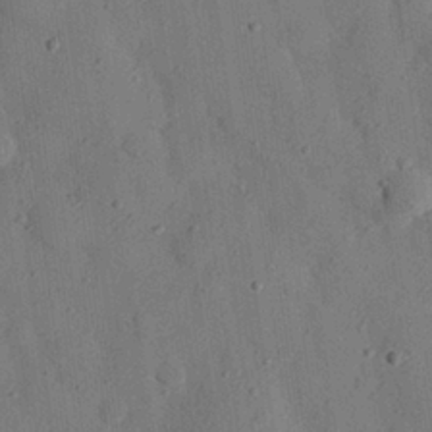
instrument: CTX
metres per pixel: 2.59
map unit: eHh
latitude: 26.7246
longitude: -76.5545
